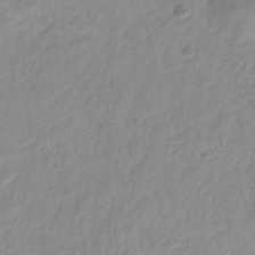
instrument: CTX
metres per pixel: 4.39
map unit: eHb
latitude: -29.5210
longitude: 71.1053
